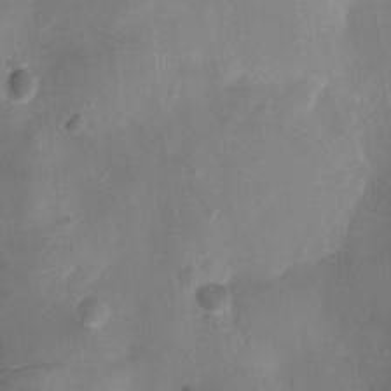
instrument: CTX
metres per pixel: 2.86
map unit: Ht
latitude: -9.9367
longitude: -22.3278
